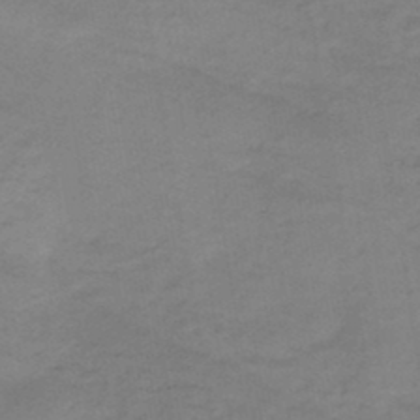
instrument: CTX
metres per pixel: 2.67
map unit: HNb
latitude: -46.6707
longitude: -38.8191
